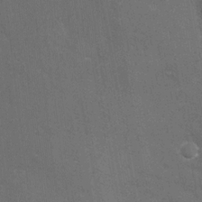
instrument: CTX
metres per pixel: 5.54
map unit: eHh
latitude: -3.3320
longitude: -75.6505
